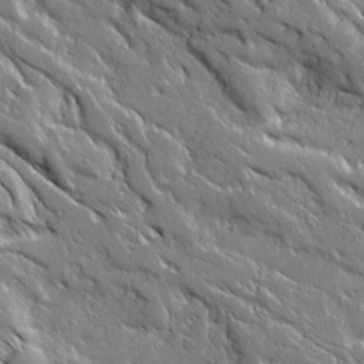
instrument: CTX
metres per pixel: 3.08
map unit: Ave
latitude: 19.3481
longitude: -136.1389
